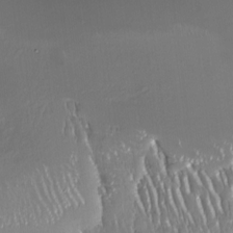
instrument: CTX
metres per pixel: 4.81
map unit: Nhe
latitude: -27.0864
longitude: -110.6113
